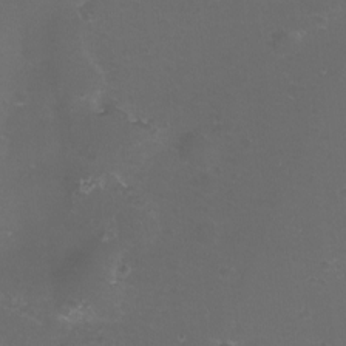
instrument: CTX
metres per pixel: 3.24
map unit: eHh
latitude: -11.9745
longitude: -60.3656
